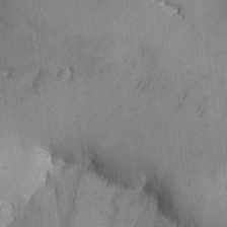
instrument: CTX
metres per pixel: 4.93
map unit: Ave
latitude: -7.6155
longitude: -118.8002
